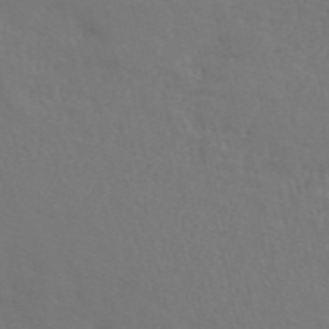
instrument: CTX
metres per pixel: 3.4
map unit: ANa
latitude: 50.6112
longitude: -81.4993
